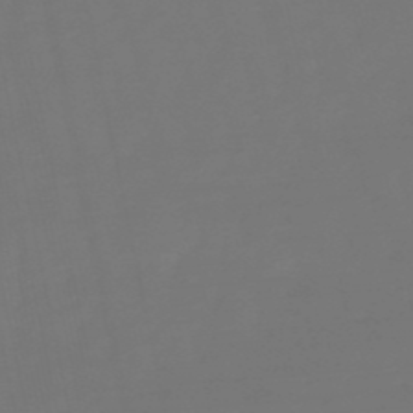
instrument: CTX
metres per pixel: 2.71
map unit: eHb
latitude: -50.2928
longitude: 78.9919
